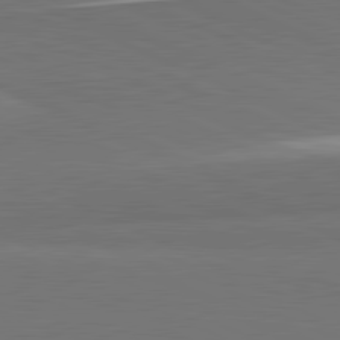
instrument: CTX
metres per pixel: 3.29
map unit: lApd
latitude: 81.7261
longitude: 156.9730
